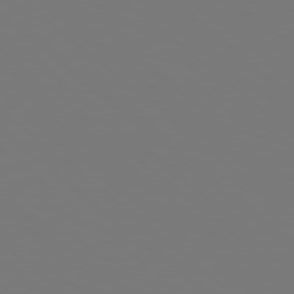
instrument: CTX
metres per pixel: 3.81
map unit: Hpe
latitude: 78.1200
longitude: -163.6505
